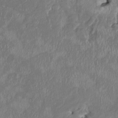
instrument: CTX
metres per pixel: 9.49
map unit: HNhu
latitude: 2.4979
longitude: -5.9528
